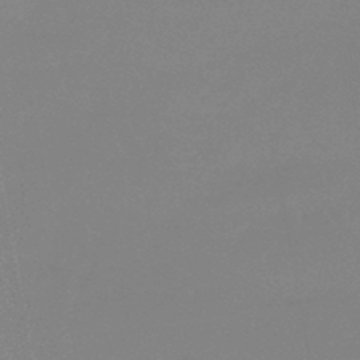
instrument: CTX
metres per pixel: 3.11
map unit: lHb
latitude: -44.5007
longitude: 63.5210
